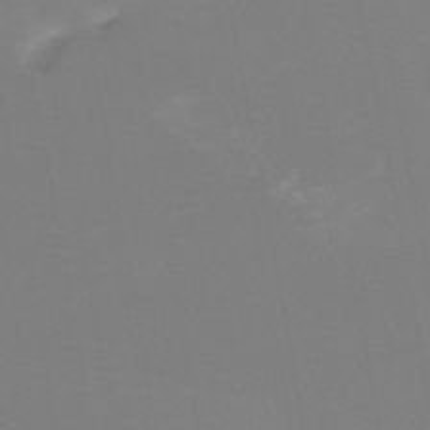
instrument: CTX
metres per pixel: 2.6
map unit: HNb
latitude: -50.4062
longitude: -50.4790
